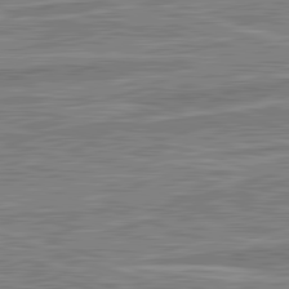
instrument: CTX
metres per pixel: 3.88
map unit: lApd
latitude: 82.4601
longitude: 138.4440
